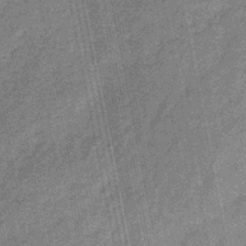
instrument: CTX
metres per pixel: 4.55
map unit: eHb
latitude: -43.5777
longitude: 87.1998
